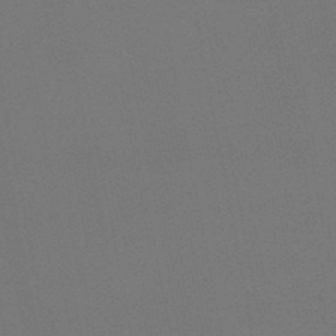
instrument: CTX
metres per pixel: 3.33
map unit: lHb
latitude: -47.5399
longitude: 68.8974
